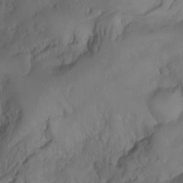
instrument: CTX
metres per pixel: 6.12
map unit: Nhu
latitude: -4.6518
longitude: -85.8017
